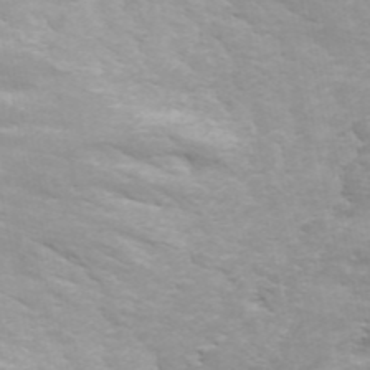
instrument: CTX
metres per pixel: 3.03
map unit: ANa
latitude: 44.6490
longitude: 27.5966
